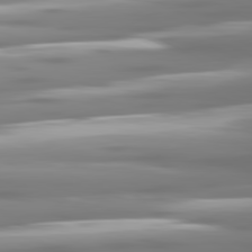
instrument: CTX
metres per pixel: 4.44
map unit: lApd
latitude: 81.1970
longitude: -138.9703
